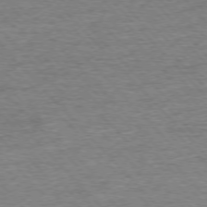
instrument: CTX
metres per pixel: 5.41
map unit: Ap
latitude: -76.7463
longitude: -97.1781
